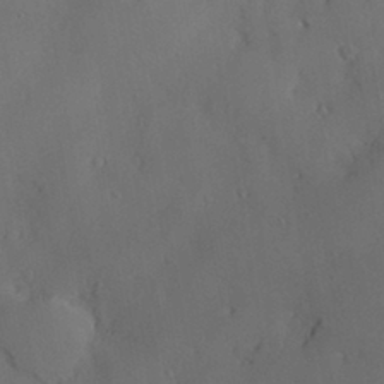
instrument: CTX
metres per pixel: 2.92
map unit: Nve
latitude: -8.2739
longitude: 174.9541
